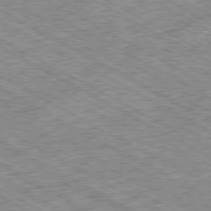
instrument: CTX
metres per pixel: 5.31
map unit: Ap
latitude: -80.4062
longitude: -85.2915
